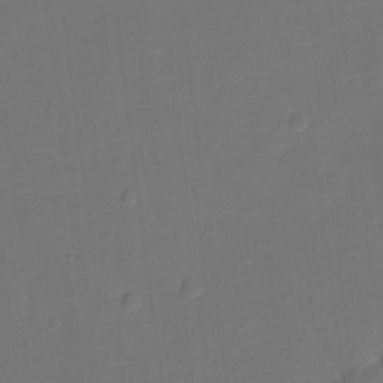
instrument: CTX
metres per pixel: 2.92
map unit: Ht
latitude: -12.2740
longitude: -24.2333
